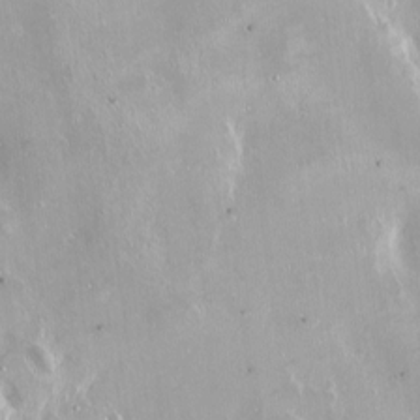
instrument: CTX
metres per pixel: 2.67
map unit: Ht
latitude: -14.0283
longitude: -41.4048
